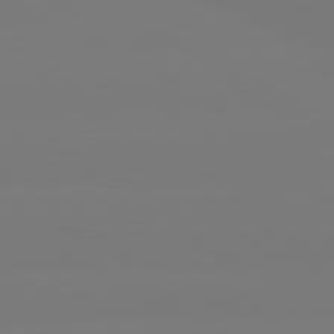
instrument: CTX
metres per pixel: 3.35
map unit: lApd
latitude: 80.3845
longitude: -148.2145
